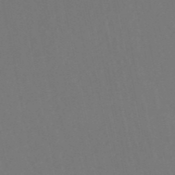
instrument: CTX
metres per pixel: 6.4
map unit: eHb
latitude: -50.7274
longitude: 69.4265
